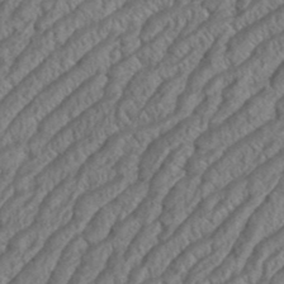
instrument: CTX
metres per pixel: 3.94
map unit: eHh
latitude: 37.1026
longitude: -137.5560
